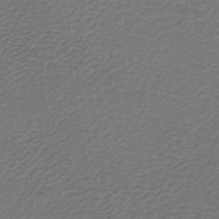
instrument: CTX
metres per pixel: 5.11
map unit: lHb
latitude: -42.9919
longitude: 62.3873
